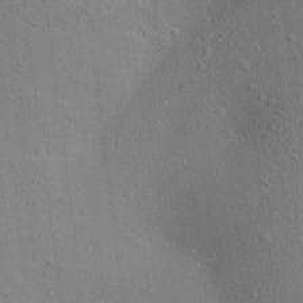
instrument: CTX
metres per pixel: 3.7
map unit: Aa
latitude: 17.7639
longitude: -148.8947
